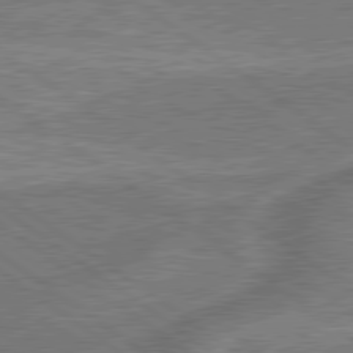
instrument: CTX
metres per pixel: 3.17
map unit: lApd
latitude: 79.6127
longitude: 173.9178
